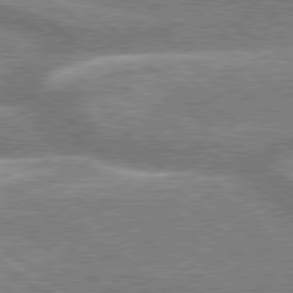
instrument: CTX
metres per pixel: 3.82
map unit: lApd
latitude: 79.1781
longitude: -159.8394
